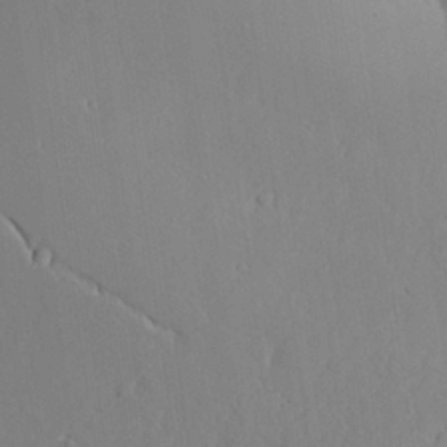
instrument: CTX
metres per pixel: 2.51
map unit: Aa
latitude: 25.0647
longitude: -136.9892
